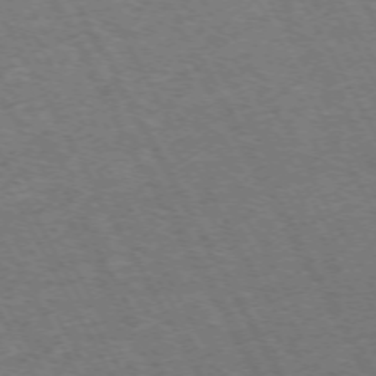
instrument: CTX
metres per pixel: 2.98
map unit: Hpe
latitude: -71.8234
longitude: 9.9745
